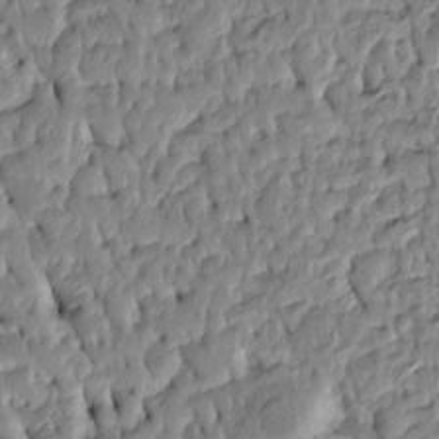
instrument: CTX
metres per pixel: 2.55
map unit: Htu
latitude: -4.6140
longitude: 156.5763
